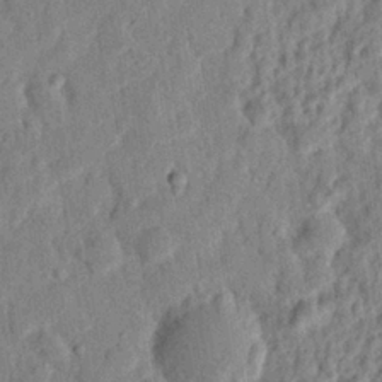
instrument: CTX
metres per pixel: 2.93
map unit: eHh
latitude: 27.0836
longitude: -77.4237
